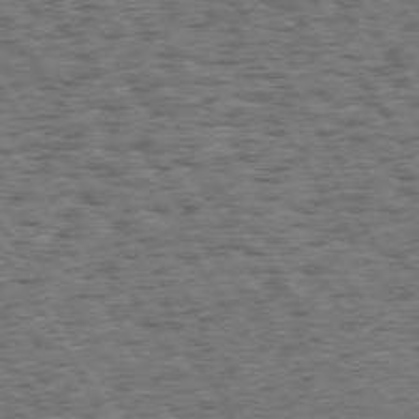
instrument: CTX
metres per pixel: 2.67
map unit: Hpe
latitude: 73.7261
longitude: -139.8961
